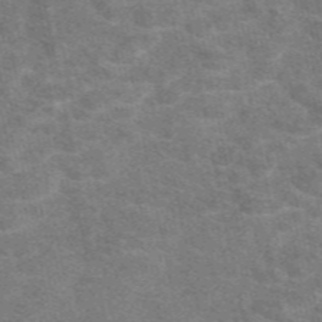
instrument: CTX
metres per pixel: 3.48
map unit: eAb
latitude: 47.7450
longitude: 114.7652
